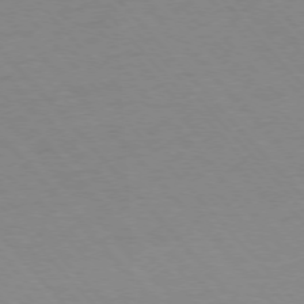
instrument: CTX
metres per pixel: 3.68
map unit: Ap
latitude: -76.3873
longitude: -86.4790
